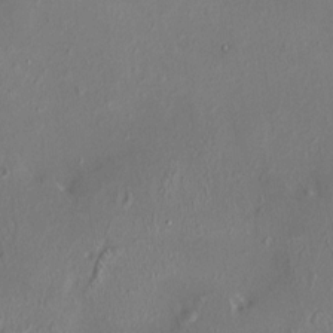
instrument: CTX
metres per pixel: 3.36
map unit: HNhu
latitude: 4.5924
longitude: 6.9541
